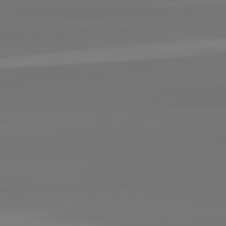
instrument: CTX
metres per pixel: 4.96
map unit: lApd
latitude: 82.8002
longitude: 171.5210
